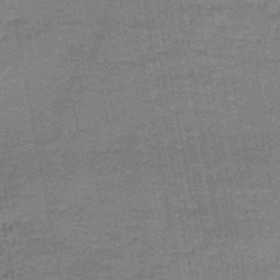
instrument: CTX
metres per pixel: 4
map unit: HNb
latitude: -47.2943
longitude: -36.2901
